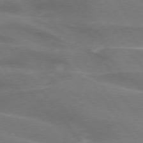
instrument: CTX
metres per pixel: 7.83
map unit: lApd
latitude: 74.5735
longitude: -62.4223
